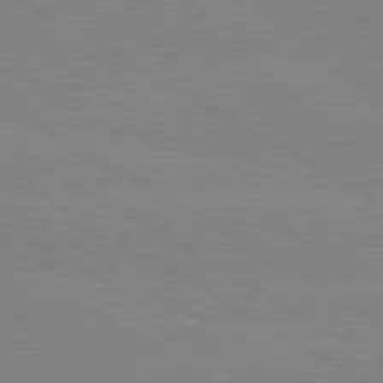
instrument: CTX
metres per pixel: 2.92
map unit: lApd
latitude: 80.3467
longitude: -125.9528
